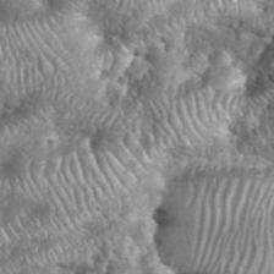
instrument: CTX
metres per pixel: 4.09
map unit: eHh
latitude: 39.0836
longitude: -56.5167
